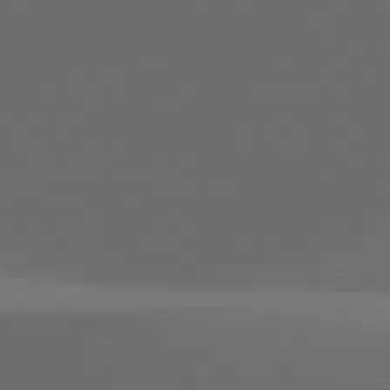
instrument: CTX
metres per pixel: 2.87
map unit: lApd
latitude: 81.8583
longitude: 143.9178
